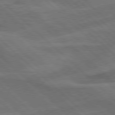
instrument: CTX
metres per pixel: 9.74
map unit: Hpe
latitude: 77.9717
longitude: -151.9528
